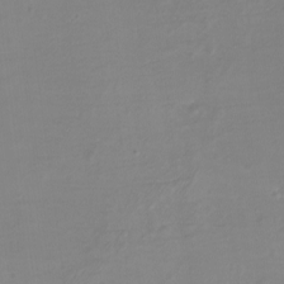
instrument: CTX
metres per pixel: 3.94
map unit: eHh
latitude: -4.1605
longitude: -75.8017
